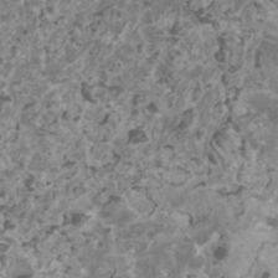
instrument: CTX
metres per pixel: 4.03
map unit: HNhu
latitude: 1.9150
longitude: 3.6532
